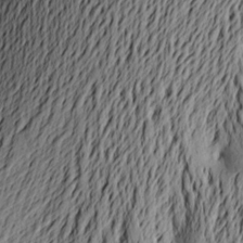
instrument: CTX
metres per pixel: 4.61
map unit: Aa
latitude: 21.4049
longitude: -148.9892
